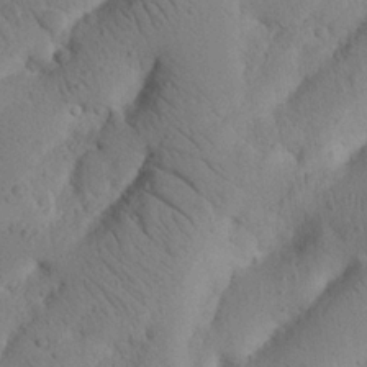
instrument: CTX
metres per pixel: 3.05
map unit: Nhu
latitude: 20.7247
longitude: -74.9325
